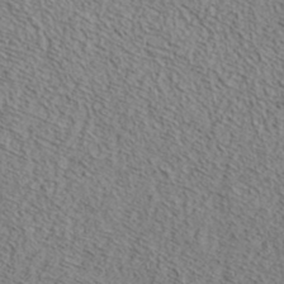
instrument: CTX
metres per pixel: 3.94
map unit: ANa
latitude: 35.9906
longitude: 14.9920
